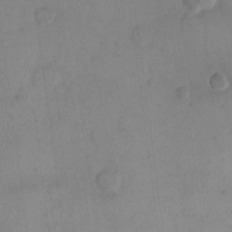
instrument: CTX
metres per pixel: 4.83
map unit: eHh
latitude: 14.9892
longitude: -67.8961
